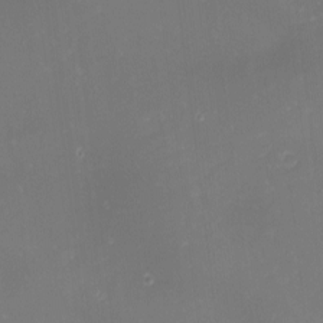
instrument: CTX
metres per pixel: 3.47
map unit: Nhu
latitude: -1.2376
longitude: -80.5735
